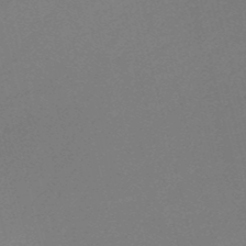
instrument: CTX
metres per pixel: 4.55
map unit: HNb
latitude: -50.2361
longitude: -42.1011
